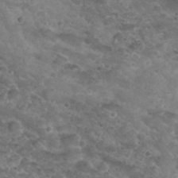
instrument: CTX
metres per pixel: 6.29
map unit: Nhu
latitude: 29.8016
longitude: -50.0255
